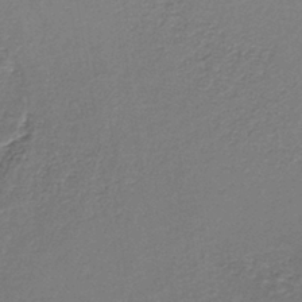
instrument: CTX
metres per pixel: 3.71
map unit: eAb
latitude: -38.9920
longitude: 51.5399
